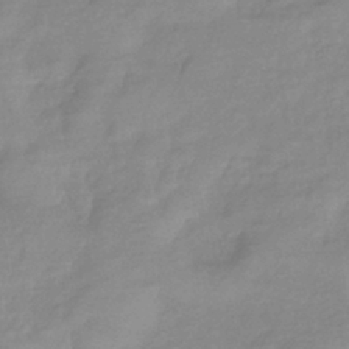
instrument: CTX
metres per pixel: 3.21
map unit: eHb
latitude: -40.4062
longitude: 81.1998
